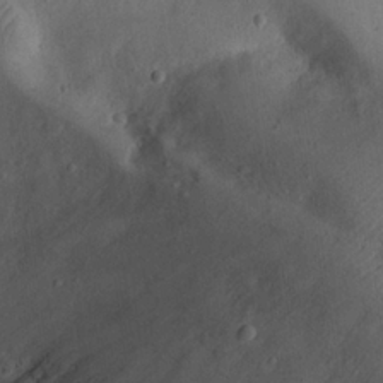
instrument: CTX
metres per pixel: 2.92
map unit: eHh
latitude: 22.8002
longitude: -68.8380
